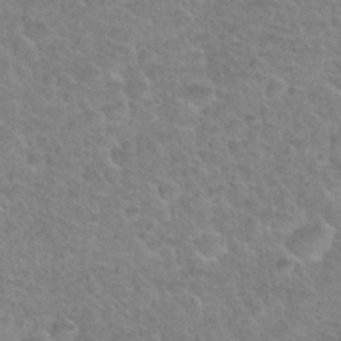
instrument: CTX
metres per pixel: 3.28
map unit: Nhu
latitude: 31.2159
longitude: -51.8961
